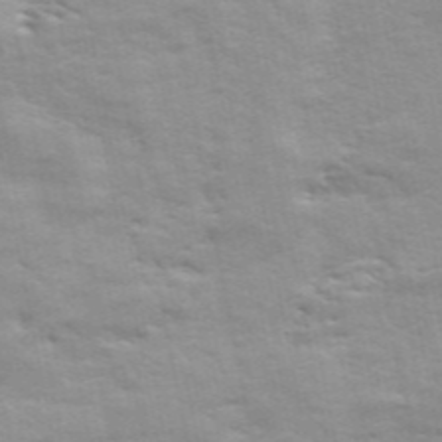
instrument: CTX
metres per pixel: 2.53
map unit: ANa
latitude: 48.7057
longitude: -76.5545
